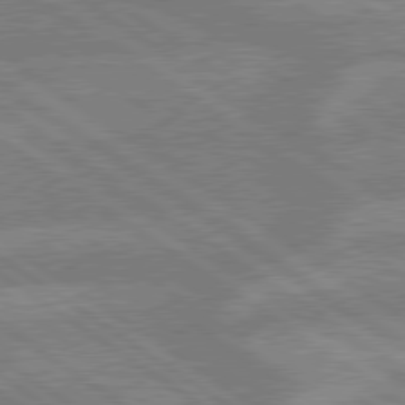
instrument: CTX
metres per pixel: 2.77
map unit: lApd
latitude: 79.3860
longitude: -161.7072
